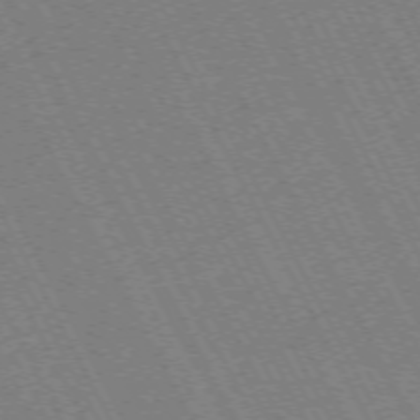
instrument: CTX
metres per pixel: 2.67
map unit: Hpe
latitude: -72.5196
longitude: 10.6708
